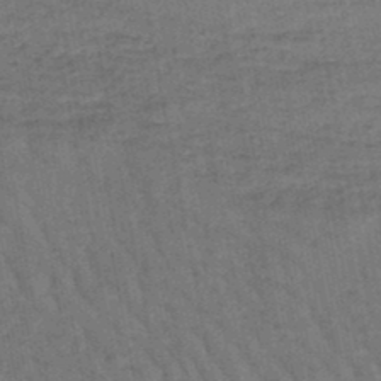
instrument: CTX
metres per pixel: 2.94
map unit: lHb
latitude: -47.1431
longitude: 76.8030
